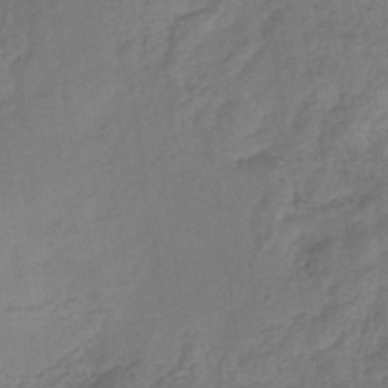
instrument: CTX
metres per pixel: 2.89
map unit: eHb
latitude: -36.1794
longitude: 81.5021
